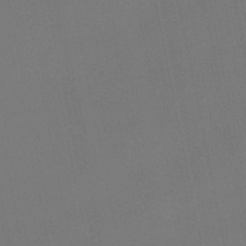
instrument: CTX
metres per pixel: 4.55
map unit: lHb
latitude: -47.3131
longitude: 61.2376
